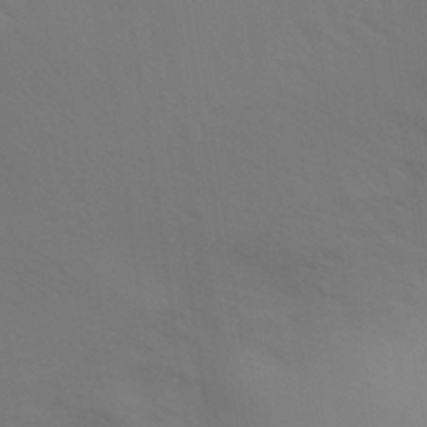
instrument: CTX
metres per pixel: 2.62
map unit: Aa
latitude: 30.1011
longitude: -144.7435
